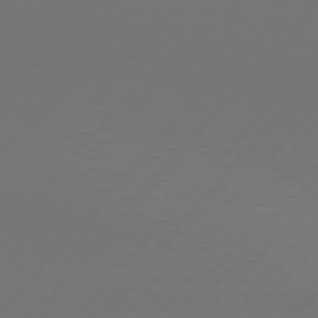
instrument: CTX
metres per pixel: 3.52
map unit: Hpe
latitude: 76.5734
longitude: -138.3467
